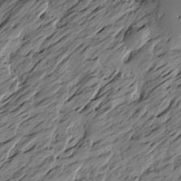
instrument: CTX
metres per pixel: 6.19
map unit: Htu
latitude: -5.6155
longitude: -178.5924
